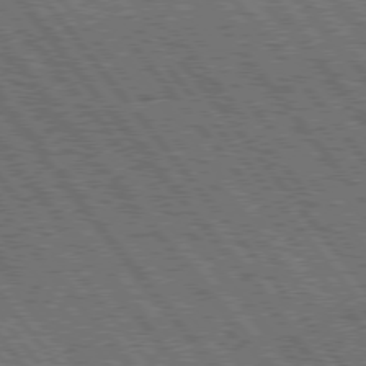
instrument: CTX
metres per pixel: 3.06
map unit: Hpe
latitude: 75.8772
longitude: -152.8569
